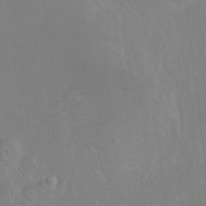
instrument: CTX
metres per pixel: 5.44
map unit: Ht
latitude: 0.6301
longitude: -44.7246
